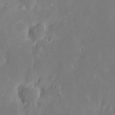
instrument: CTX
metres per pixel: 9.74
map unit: eHh
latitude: 16.4034
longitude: -73.2915
